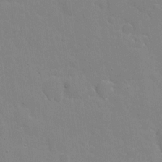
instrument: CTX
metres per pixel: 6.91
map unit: eHh
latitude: 4.5168
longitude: -67.2348
